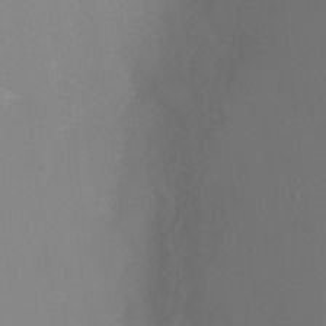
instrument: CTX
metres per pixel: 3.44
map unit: Ht
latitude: -4.5951
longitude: -25.0836
